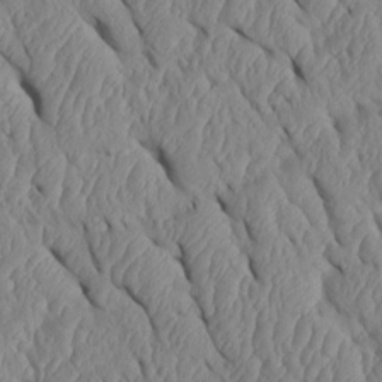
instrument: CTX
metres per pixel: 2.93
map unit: Htu
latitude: 1.8205
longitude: 148.5196
